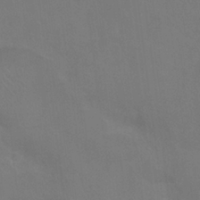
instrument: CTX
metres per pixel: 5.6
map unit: Nhu
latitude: 24.4412
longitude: -53.7261
